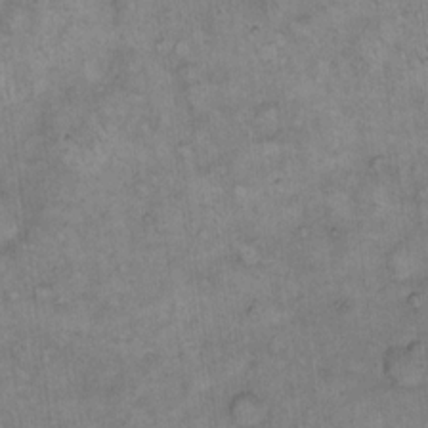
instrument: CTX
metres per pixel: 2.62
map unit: eHh
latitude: 13.8772
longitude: -65.3671
